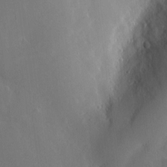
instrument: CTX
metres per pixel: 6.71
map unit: Hve
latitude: -9.2376
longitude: 175.7288
